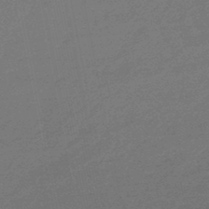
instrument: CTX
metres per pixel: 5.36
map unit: lHb
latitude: -47.4643
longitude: 80.6141
